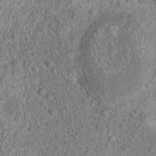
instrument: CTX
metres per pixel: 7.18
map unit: Hto
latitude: 18.3656
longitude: -42.6491
